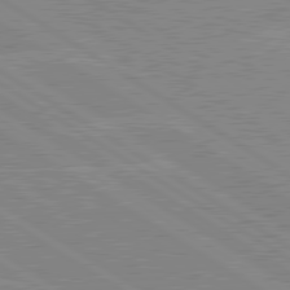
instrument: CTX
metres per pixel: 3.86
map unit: lApd
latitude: 80.1956
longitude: -125.2159
